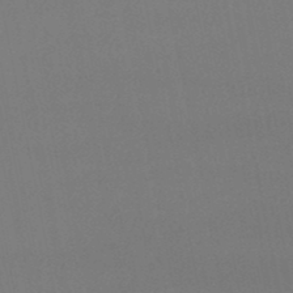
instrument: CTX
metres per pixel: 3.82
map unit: lHb
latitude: -48.3118
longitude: 62.5007
